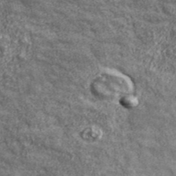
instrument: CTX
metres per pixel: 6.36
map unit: eHh
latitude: 43.5182
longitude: -88.6302
